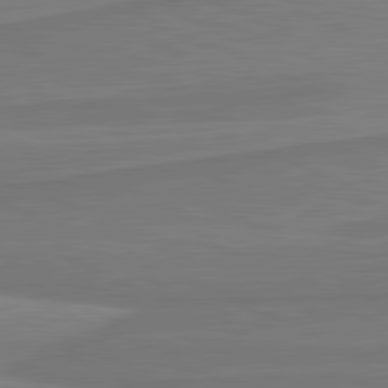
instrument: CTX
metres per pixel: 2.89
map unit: lApd
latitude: 81.6505
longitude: 169.6721
